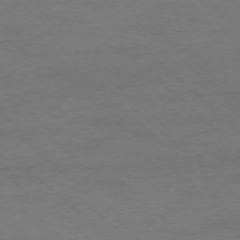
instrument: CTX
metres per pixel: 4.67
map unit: Ap
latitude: -76.3684
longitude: -77.2159
